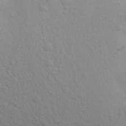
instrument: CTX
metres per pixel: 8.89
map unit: Aa
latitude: 27.5560
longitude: -144.4412
